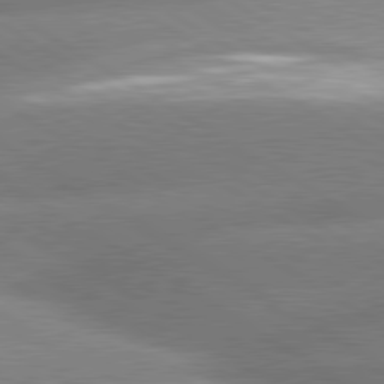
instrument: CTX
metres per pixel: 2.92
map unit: lApd
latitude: 80.1578
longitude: -154.8380
